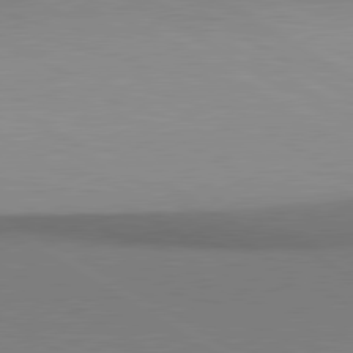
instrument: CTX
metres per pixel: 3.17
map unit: lApd
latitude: 80.6679
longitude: 147.9367
